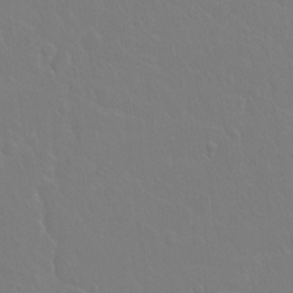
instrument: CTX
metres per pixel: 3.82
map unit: Hto
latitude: -3.6154
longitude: -35.3859
